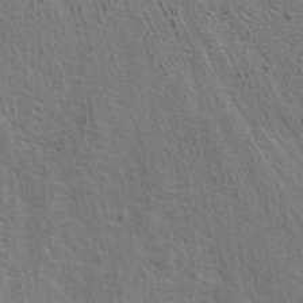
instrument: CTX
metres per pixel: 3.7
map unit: ANa
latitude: 39.5938
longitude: 22.3873
